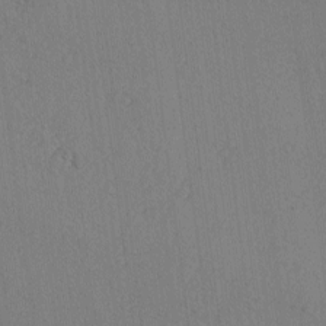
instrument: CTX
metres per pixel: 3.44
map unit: lAvf
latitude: -5.1809
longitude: -114.7435
